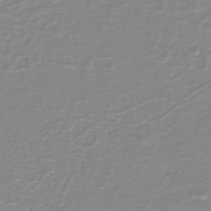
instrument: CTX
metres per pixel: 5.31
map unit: lHb
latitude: -44.0850
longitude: 54.4251
